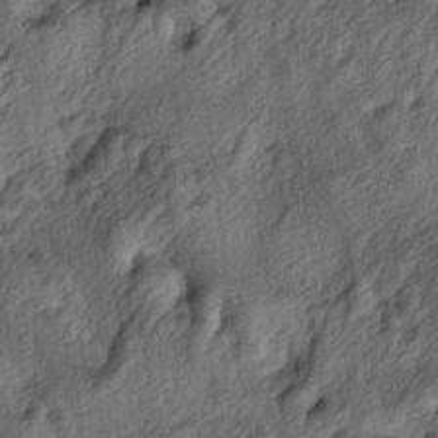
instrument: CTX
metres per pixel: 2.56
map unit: lAa
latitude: -5.4832
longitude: -124.0255
